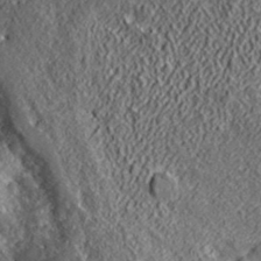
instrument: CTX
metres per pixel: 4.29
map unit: lHvf
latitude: 39.5182
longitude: -88.6869
